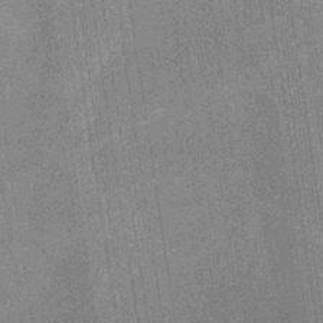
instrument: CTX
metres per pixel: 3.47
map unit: HNb
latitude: -31.7288
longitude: 60.5385
